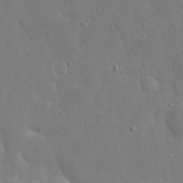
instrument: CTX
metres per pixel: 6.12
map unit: eHh
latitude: 17.0270
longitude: -71.3293
